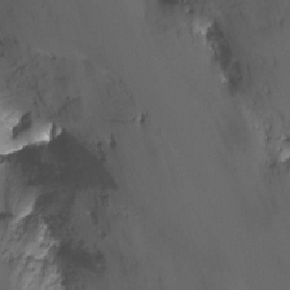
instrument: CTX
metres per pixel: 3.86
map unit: Nhu
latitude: -12.1984
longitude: -50.0444
